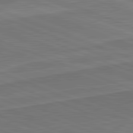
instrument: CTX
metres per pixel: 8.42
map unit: lApd
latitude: 82.2900
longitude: 140.8786
